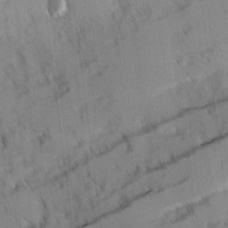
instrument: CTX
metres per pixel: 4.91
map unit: Ave
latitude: 8.5357
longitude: -103.6127
